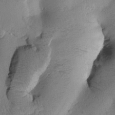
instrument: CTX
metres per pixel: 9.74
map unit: Htu
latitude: 1.0080
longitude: 174.7274
